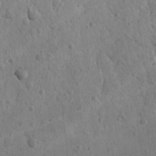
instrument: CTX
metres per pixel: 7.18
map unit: lAvf
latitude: -8.8975
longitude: -120.0444
